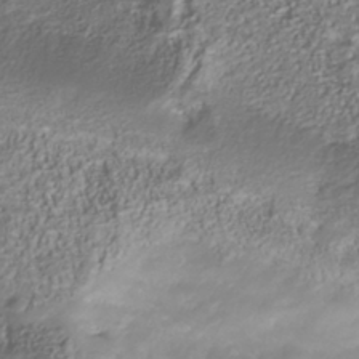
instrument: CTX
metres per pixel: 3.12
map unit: Nhu
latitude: -41.1053
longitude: -85.5749
